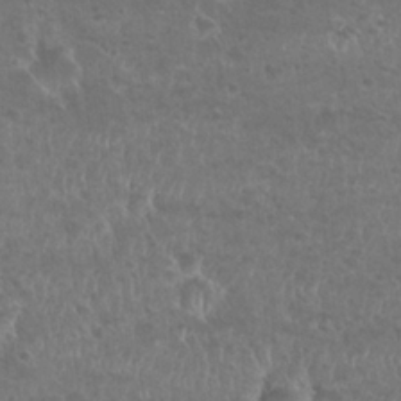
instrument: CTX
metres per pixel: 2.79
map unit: Nhu
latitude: 24.9702
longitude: -51.1214
